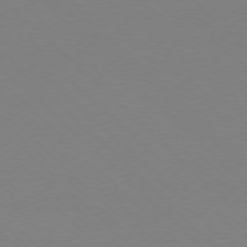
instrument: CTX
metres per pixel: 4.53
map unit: Ap
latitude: -77.3888
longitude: -70.4979
